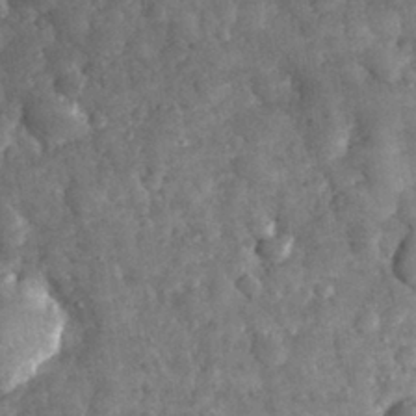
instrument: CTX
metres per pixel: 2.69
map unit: eHh
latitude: 31.5371
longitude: -69.7828
